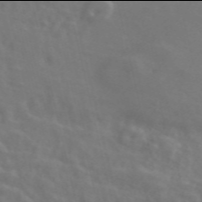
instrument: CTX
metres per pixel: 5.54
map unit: ANa
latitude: 49.9906
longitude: -81.5938
